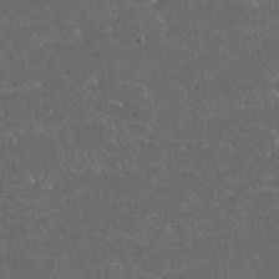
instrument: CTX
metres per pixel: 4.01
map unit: eHh
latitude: 36.8191
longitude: -61.4426
